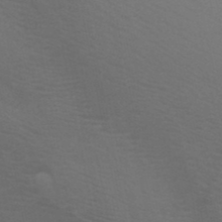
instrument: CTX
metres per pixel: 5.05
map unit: HNb
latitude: -46.7652
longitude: -44.9325
